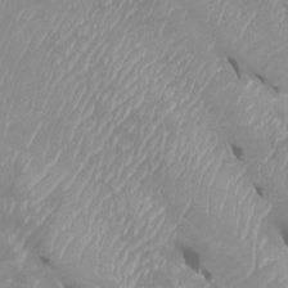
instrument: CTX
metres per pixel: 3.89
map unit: Htu
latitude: -5.5021
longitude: -75.0647
